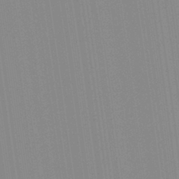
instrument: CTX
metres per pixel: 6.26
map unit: Aa
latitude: 32.3656
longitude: -142.4034
